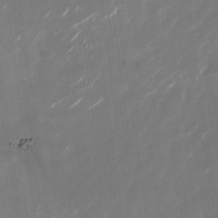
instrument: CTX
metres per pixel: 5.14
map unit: Nhu
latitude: -27.6532
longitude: -74.4601
